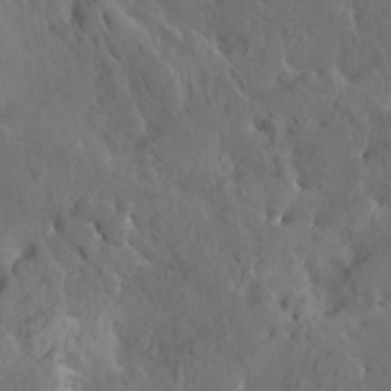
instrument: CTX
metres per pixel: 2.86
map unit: HNhu
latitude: 6.9703
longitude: -0.6112
